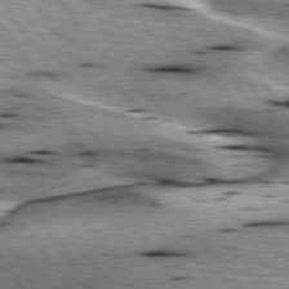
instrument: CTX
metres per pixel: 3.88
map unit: lApd
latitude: 76.1011
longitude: -59.8583
